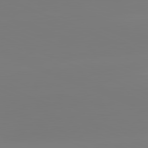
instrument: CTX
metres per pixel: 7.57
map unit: lApd
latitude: 81.7261
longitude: -159.3482
